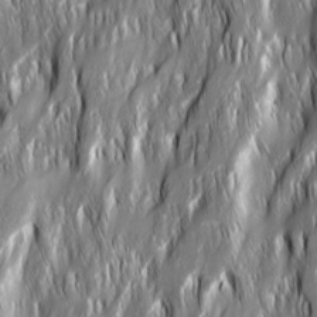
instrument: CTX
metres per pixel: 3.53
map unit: Ave
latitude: 15.1215
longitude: -135.1781
